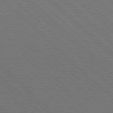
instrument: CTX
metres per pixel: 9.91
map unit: Hpe
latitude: 77.7071
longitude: -127.7261
